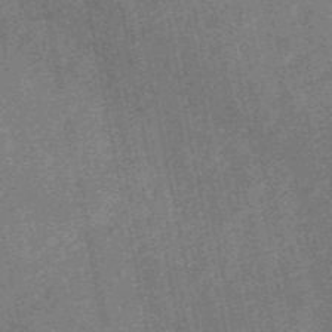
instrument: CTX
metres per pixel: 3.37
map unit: HNb
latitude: -52.6329
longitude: -49.2726
